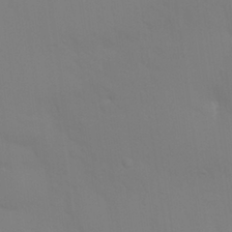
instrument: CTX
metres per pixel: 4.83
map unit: Nhu
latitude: 26.5546
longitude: -57.0458
